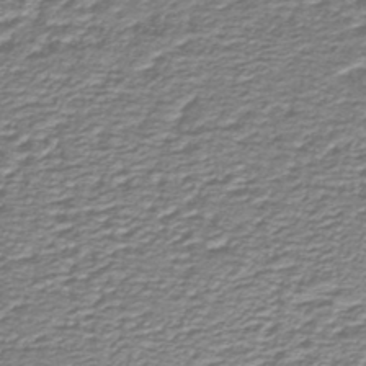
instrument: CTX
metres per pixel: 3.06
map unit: lHb
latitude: -40.5385
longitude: 54.8408
